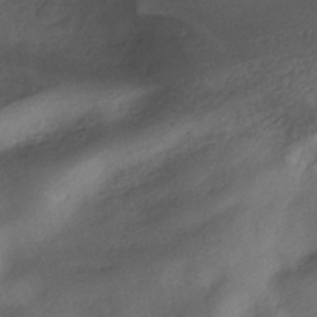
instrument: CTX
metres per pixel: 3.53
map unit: HNhu
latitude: -40.4062
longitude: 99.0864
